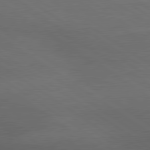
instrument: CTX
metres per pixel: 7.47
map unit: lApd
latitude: 79.7639
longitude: -177.8583
